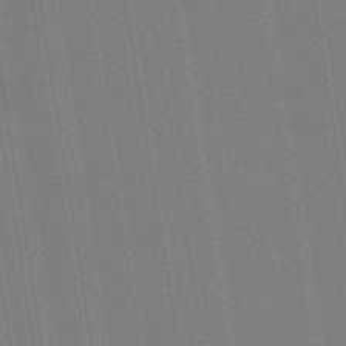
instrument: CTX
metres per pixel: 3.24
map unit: HNb
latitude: -33.6722
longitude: 54.6519
